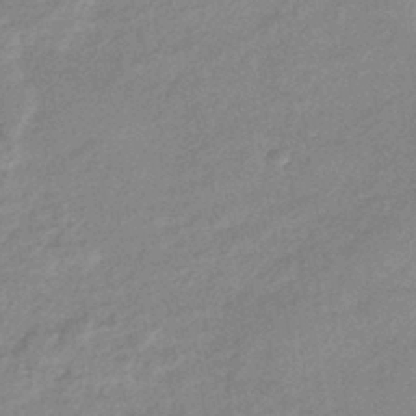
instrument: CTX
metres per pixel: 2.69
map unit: eHb
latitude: -41.0864
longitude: 83.6155
